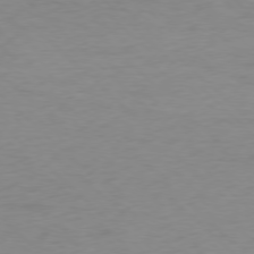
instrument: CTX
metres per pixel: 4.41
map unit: Ap
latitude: -77.7478
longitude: -70.7246
